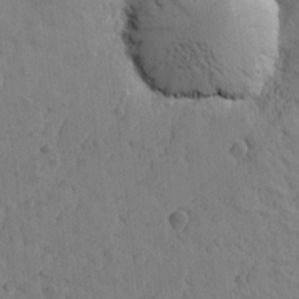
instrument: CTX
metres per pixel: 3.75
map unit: Htu
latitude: -1.5966
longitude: -175.7072
